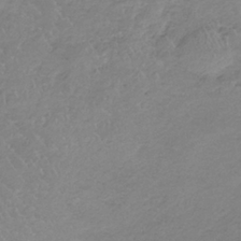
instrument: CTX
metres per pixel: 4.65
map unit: HNb
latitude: -35.1809
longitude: 56.1795
